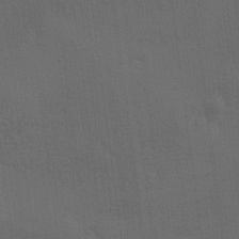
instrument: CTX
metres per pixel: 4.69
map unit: Ave
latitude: -7.1620
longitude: -122.3845
